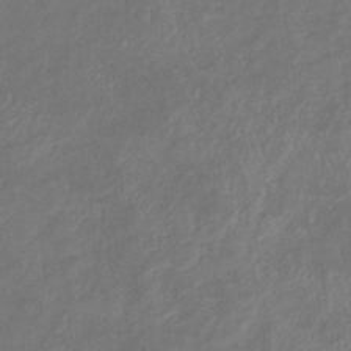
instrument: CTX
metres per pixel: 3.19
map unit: eHb
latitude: -38.7652
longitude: 75.6344
